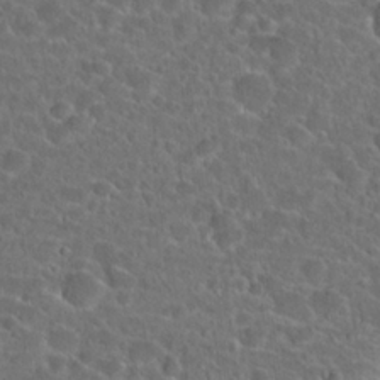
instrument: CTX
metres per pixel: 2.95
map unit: Hto
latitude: 23.8961
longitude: -45.9717
